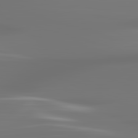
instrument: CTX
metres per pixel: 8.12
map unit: lApd
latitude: 83.4615
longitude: -129.5749
